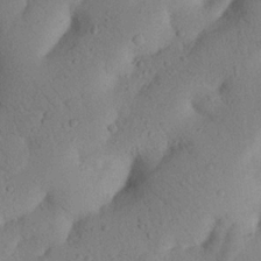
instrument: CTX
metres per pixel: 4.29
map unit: Nhu
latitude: 21.1026
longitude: -74.4223
